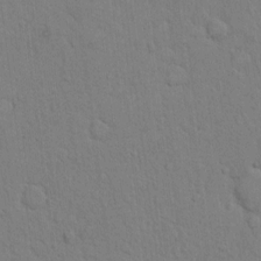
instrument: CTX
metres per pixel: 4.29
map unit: Hto
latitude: 9.1592
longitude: -61.2537
